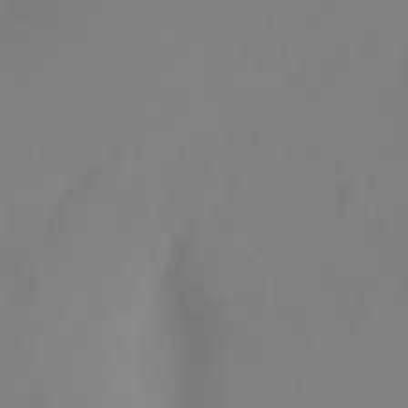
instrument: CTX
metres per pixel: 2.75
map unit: Hto
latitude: -6.6140
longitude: -49.7450
